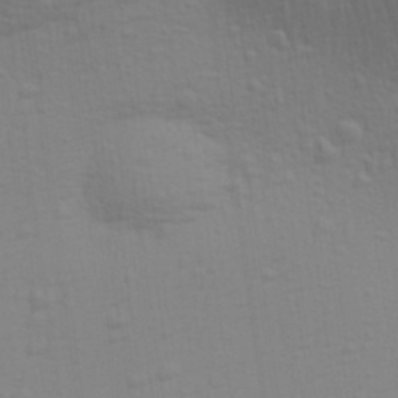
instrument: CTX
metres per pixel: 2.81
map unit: Aa
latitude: 28.8947
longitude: -139.1781
